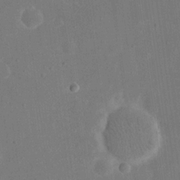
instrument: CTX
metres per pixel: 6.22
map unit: eHh
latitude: 19.0647
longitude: -70.6868
